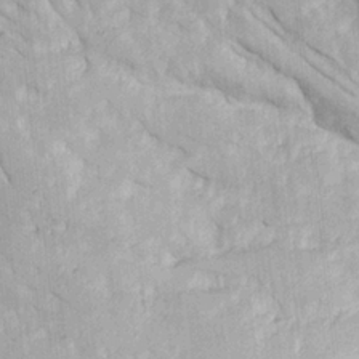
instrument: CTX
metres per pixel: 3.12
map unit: Ave
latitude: 23.1970
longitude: -133.8961
